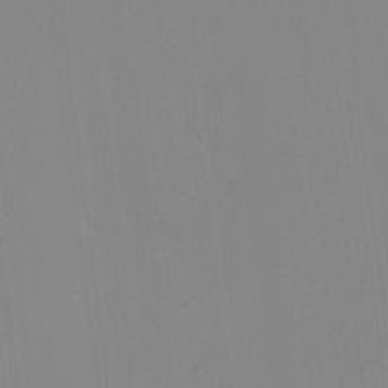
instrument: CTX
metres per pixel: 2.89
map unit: Ave
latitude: 3.4426
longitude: -113.0080
